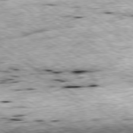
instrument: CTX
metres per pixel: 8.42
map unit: Ap
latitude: -79.9367
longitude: -75.8017
